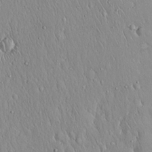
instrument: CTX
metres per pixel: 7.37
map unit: Hto
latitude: 17.1592
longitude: -58.0822
